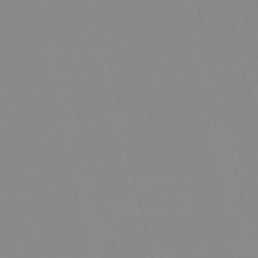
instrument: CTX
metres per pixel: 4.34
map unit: HNb
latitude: -56.2739
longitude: -42.7624
